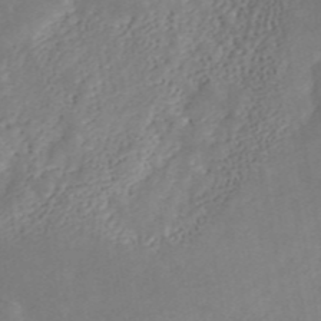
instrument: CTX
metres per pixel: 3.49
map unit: ANa
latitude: 45.7638
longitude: 28.2173
